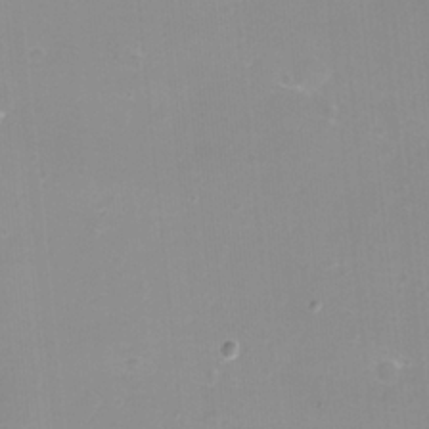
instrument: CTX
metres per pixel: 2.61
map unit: eHh
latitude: -12.2551
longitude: -60.7813
